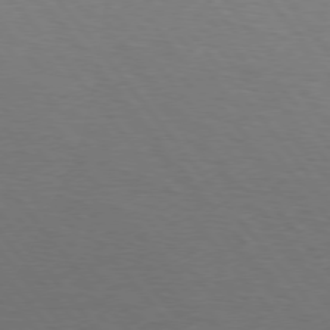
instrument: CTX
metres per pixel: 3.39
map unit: Hpe
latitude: 75.3671
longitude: -145.5371
